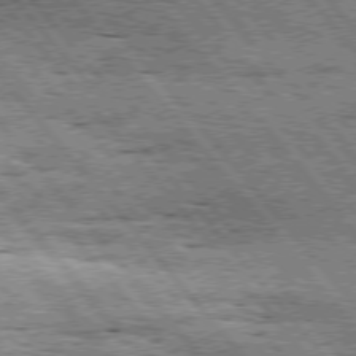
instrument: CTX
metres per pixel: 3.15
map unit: Hpe
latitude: 75.4804
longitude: -157.2536
